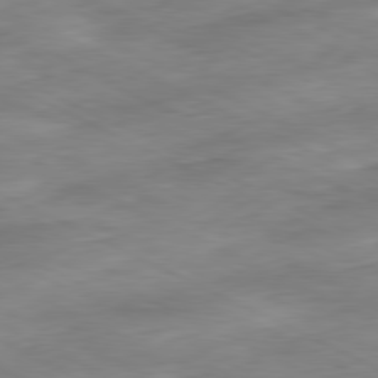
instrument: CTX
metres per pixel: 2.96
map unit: Ap
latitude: -81.1998
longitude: -82.6490
